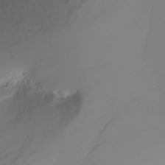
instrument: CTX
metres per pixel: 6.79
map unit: Nhu
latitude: -6.9352
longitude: -83.8394
